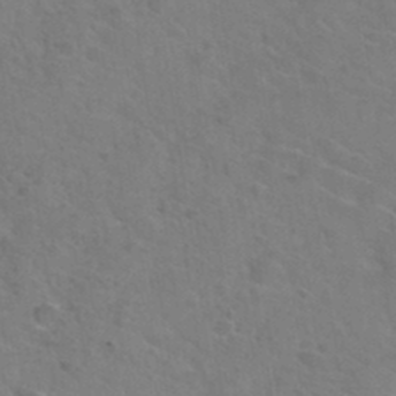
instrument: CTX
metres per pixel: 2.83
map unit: Hto
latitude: 34.3845
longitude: -51.4993
